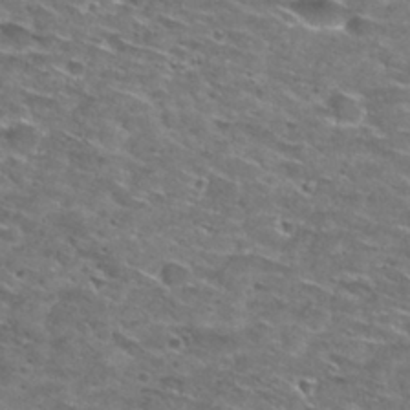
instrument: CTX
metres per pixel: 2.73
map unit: Nhu
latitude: 29.0269
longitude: -48.2900
